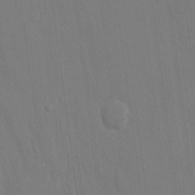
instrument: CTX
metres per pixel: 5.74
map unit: eHh
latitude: 13.3860
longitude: -70.4979
